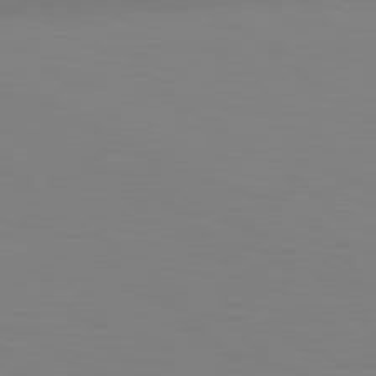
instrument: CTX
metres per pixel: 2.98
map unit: lApd
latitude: 79.1026
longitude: -173.4426
